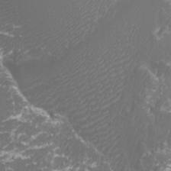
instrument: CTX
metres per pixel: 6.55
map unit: Htu
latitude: -11.1998
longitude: -73.2537
